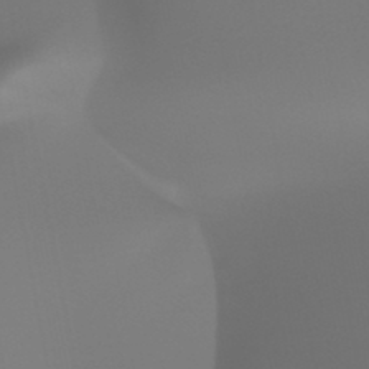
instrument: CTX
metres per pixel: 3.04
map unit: HNhu
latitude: -47.7099
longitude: 30.1983
